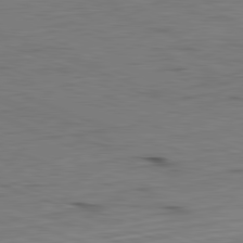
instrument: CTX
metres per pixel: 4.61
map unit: Hpe
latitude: -82.4629
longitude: 13.0864
